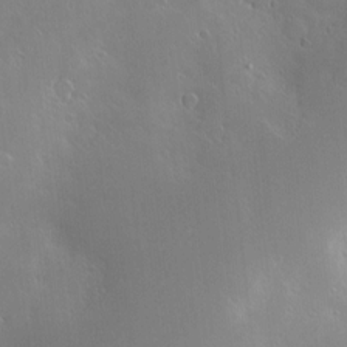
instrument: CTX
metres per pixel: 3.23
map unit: Hve
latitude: -10.0850
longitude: 173.9556
